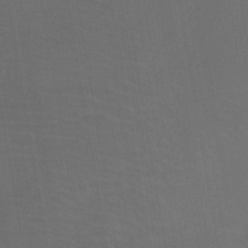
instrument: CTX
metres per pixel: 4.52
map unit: eHb
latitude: -43.3320
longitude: 87.5777
